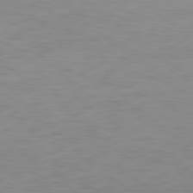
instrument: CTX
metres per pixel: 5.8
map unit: Hpe
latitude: 78.2523
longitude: -169.6505
